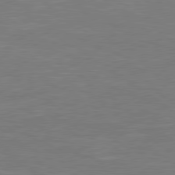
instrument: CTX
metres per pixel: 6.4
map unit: Hpe
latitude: 78.7058
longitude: -126.9892
